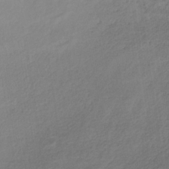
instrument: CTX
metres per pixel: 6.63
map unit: lHb
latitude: -36.6140
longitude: 69.3887
